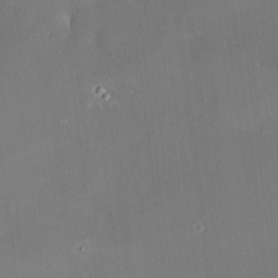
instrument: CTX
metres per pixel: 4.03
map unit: HNhu
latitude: 6.2334
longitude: 10.7274
